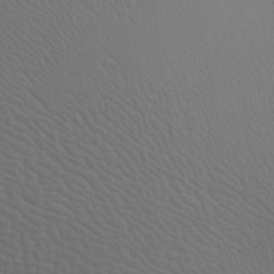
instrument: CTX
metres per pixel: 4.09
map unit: Aa
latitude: 23.4048
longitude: -137.3671
